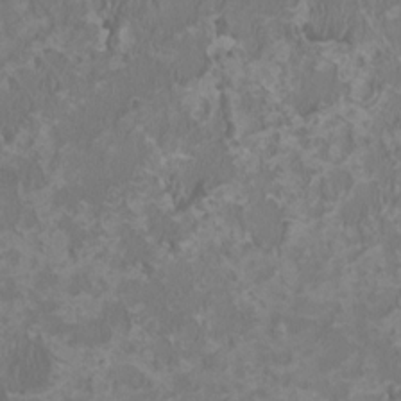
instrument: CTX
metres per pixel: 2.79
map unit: HNhu
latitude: 0.4979
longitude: -1.9906
